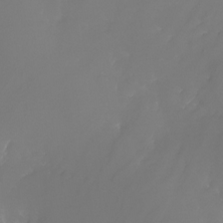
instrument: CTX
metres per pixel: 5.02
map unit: Nhu
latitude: -25.0486
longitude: -71.6127
